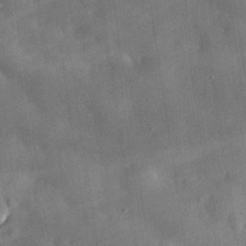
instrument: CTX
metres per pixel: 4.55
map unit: eHh
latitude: 30.3657
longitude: -76.2333
